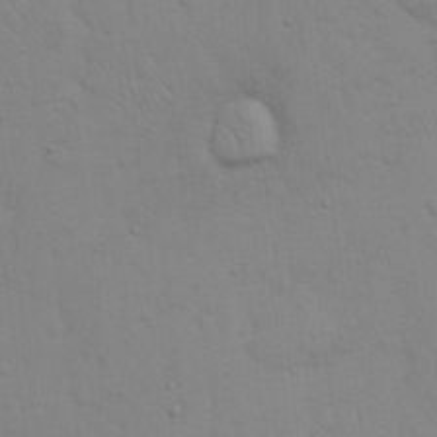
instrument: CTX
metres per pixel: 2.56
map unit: eHh
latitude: 16.5546
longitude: -62.8569
